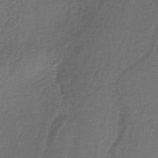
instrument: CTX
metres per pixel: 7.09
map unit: HNb
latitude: -35.3510
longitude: 59.4832
